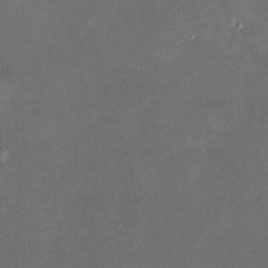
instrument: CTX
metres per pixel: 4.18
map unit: HNhu
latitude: 6.7813
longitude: 5.6533
